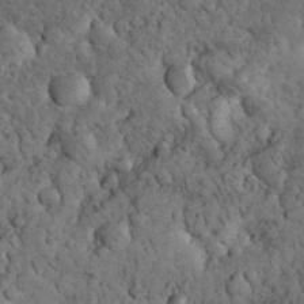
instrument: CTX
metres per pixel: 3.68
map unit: eHh
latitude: 32.8947
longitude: -66.9135
